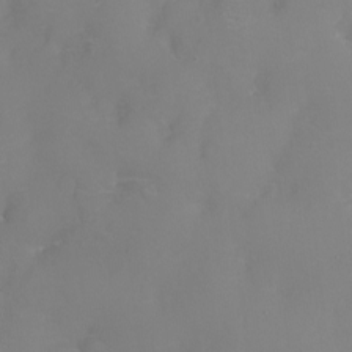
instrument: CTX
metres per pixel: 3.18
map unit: Nhu
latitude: -8.3495
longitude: -85.4804
